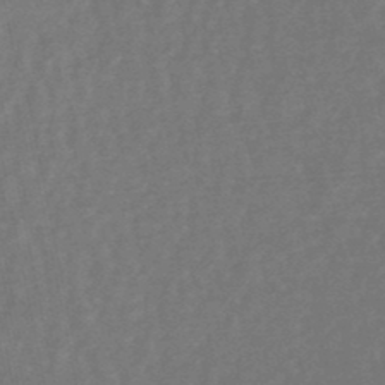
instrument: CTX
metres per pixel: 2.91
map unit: lHb
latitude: -49.0676
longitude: 72.5574
